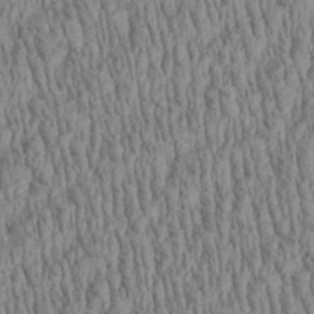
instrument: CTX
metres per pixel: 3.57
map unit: Aa
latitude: 29.1781
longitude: -138.0633
